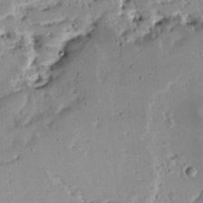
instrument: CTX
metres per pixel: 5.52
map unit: Ave
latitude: 12.9892
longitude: -138.1389
